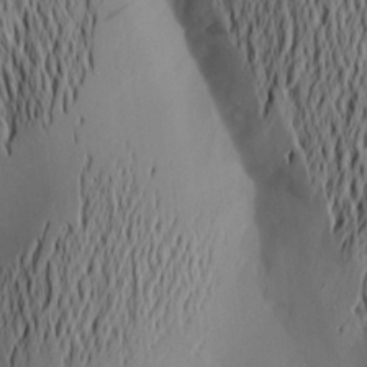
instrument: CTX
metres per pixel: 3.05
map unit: Aa
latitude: 20.6113
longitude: -145.4615
